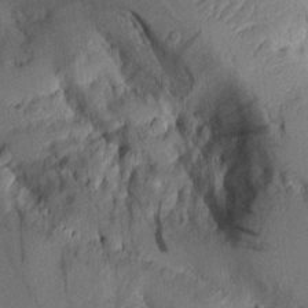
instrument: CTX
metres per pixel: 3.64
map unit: Aa
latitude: 9.8395
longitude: -127.3860
